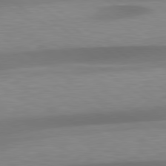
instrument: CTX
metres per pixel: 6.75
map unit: lApd
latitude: 79.5371
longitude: -91.6127
